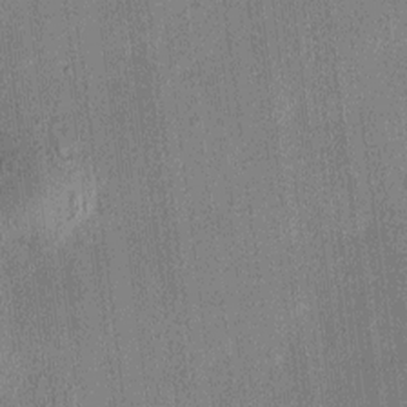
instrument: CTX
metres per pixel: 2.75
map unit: HNhu
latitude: 7.8016
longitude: 13.1809
